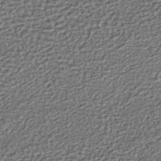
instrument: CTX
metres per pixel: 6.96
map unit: HNhu
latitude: -45.3132
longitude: 106.2173
